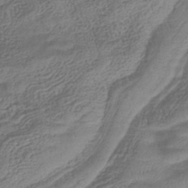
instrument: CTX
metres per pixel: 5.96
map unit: lHb
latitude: -39.0109
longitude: 75.1998
